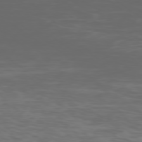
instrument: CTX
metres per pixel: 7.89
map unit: Ap
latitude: -78.9730
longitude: -103.6505
